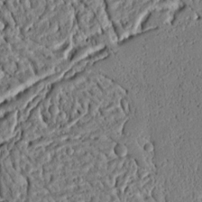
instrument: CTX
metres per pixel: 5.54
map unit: Ht
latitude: 10.3090
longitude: -75.4993
